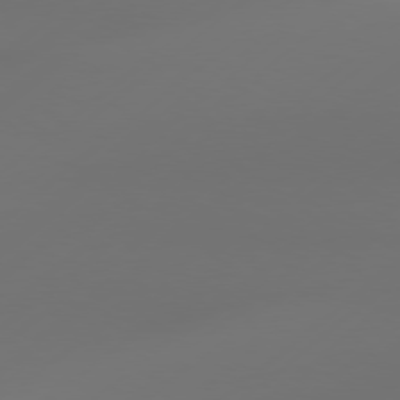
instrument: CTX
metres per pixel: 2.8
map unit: Hpe
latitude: 76.8947
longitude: -130.4601
